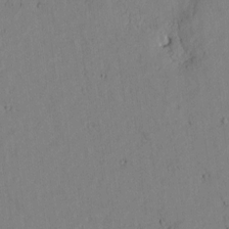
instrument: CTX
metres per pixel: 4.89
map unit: Htu
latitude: 3.3292
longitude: 178.6329
